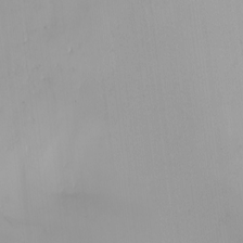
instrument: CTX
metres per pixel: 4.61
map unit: Nhu
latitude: -4.8597
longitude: -91.8583
